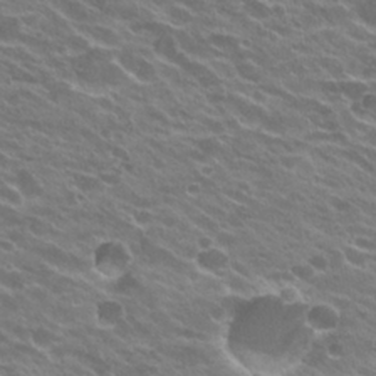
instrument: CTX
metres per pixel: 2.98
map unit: Hto
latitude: 23.8583
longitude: -37.3104
